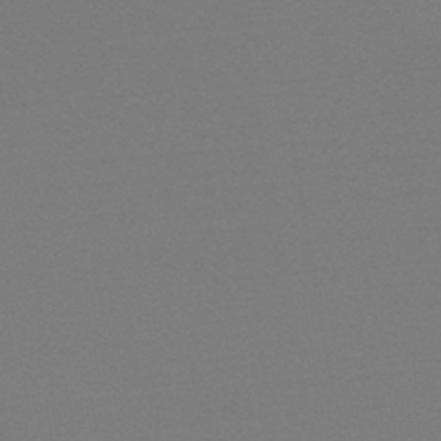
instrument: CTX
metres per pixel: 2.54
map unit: lHb
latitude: -45.1242
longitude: 64.5385
